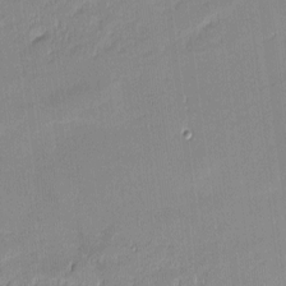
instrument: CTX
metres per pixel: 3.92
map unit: eHh
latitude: -2.7652
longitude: -82.2144
